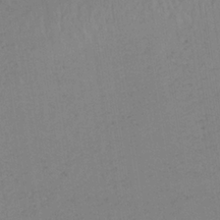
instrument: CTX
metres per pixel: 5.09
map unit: HNb
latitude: -33.8423
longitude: 63.7288
